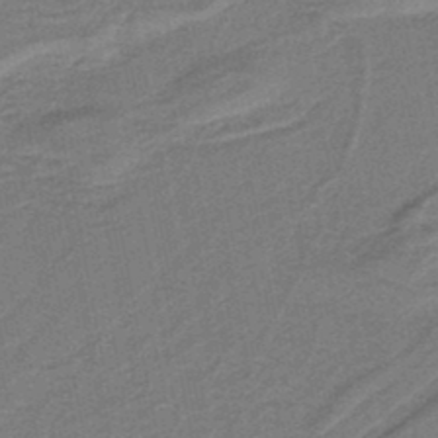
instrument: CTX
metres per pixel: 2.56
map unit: lHb
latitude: -39.5399
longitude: 54.7652
